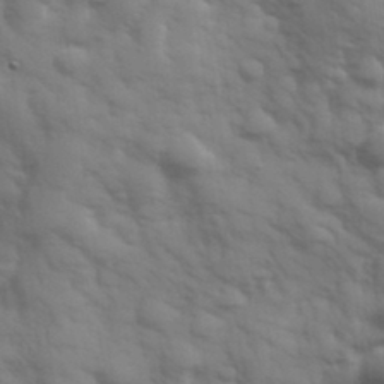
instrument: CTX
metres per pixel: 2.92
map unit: Hve
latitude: 32.5168
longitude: 150.5385
